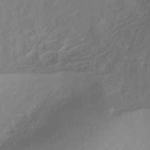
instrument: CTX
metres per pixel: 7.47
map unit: ANa
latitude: -38.3118
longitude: 98.0094
